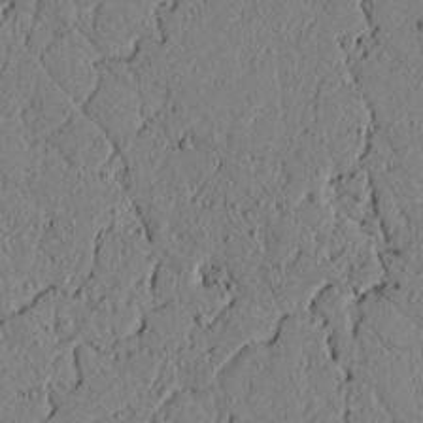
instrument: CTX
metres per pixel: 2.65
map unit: lAvf
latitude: 5.1592
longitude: 166.6518
